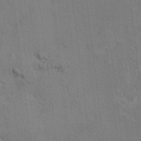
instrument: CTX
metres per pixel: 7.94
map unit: HNhu
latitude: 7.7261
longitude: -5.0458
